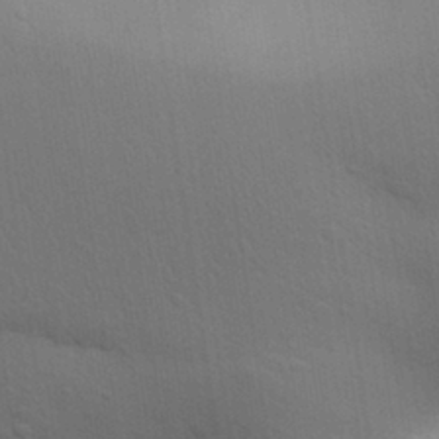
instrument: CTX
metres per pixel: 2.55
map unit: Aa
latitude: 31.8395
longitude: -146.1011
